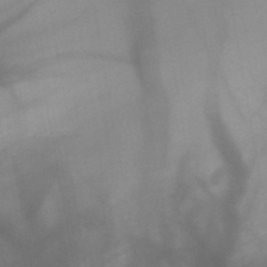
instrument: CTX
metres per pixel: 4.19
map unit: HNb
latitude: -45.8233
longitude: -41.1403
